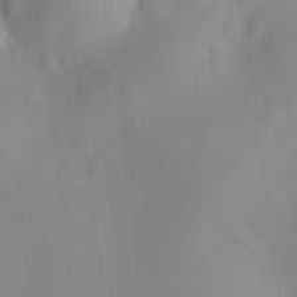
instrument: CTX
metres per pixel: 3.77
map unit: HNhu
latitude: 12.2334
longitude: 11.4454
